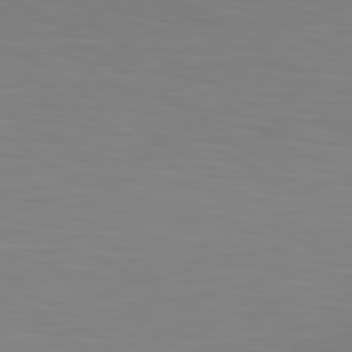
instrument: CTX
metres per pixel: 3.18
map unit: lApd
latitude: 80.1956
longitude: 121.1620
